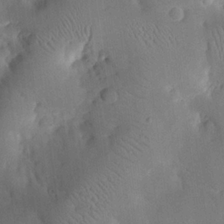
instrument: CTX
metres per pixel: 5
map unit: eHh
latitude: 20.3468
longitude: -70.3467
